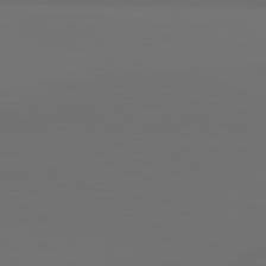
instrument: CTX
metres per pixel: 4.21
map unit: lApd
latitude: 81.5182
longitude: 153.1431
